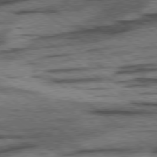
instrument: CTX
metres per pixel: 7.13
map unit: lApd
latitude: 78.3656
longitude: -53.0648
